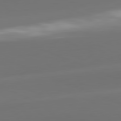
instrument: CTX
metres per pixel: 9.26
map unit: lApd
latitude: 81.8016
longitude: -161.5938
